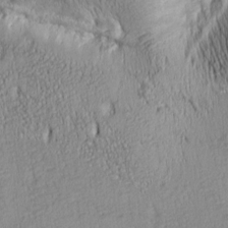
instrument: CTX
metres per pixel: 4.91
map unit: lAa
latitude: 6.5546
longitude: -115.1025
